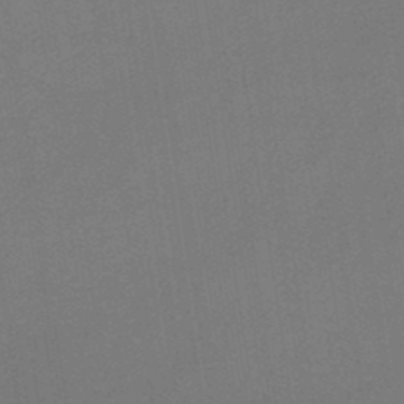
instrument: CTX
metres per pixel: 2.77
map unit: lHb
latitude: -47.9556
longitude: 67.7100
